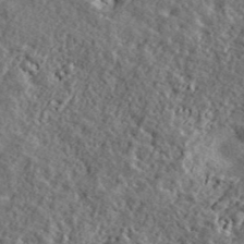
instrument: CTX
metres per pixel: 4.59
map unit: ANa
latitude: 40.2333
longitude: -89.8206
